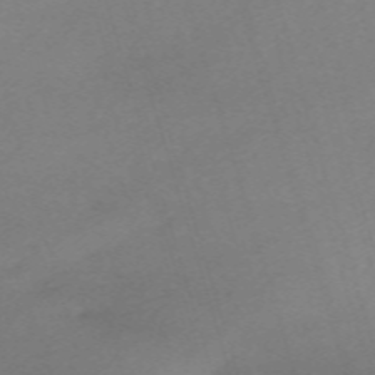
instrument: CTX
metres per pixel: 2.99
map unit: eHh
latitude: -61.8800
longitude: 49.4077
